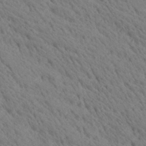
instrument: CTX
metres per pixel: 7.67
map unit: Ave
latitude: 20.9703
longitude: -139.6316
